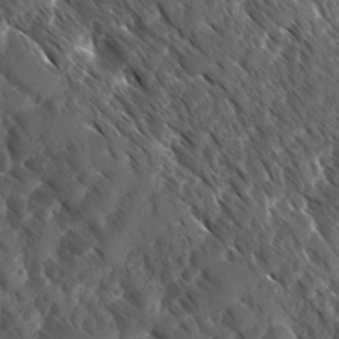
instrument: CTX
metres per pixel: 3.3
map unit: Ave
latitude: -10.7841
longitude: -119.0080
